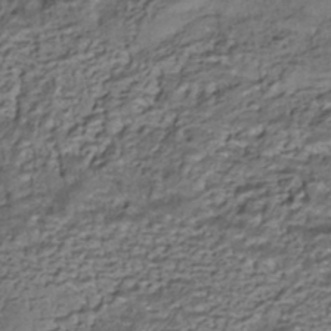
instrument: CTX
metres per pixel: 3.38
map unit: HNhu
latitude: -40.1417
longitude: 107.8423
